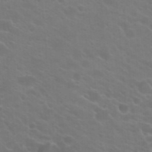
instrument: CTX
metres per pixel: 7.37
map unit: Hto
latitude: 22.8380
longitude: -36.6680
